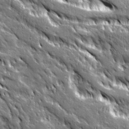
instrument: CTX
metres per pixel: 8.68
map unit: Ave
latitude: 20.0255
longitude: -135.5938
